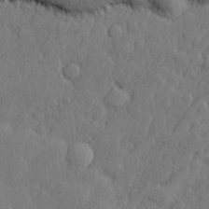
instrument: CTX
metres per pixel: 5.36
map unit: lHvf
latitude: 22.6301
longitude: 142.5762
